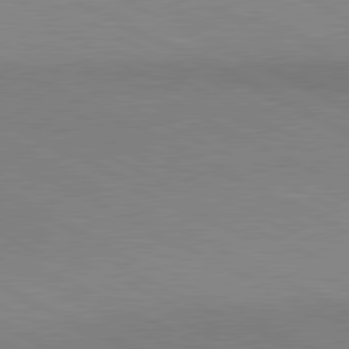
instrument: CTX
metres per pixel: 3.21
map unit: lApd
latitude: 80.8569
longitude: 149.1243
